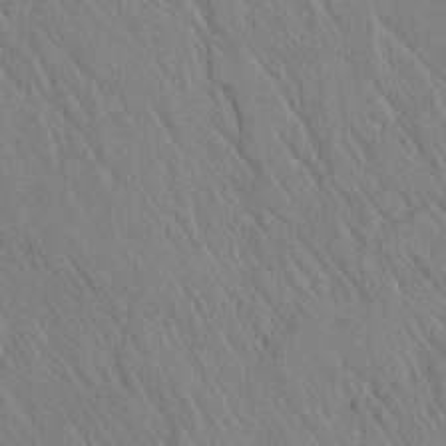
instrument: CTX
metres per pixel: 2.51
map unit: lAvf
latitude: 6.5735
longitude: 160.3495
